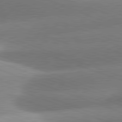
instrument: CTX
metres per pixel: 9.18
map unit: lApd
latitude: 81.3482
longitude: -158.3278
